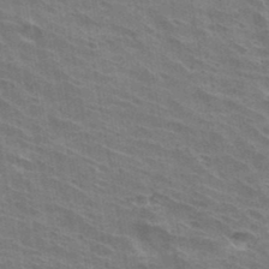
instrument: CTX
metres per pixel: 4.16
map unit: Hto
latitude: 32.1200
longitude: -40.7435
